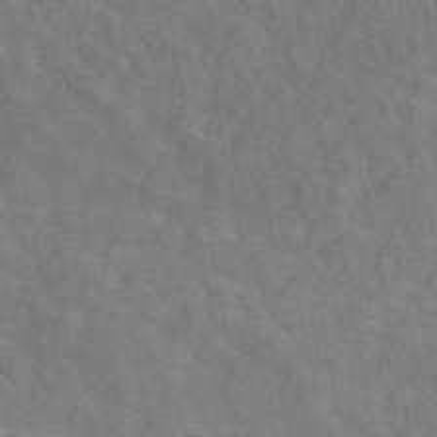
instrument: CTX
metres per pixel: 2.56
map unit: eAb
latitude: 48.4790
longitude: 116.9919
